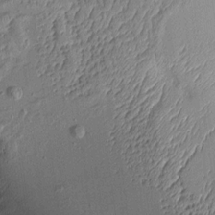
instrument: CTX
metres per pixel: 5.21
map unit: Aa
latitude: 9.6316
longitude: -129.0269
